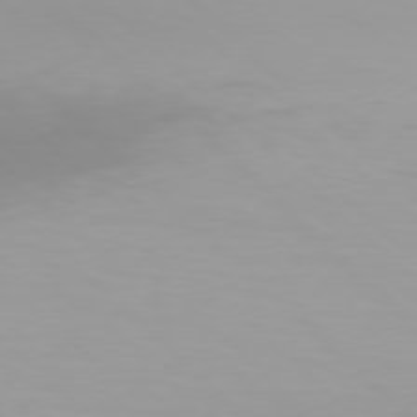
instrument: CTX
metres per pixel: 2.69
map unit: Hpe
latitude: 77.3859
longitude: -132.7813
